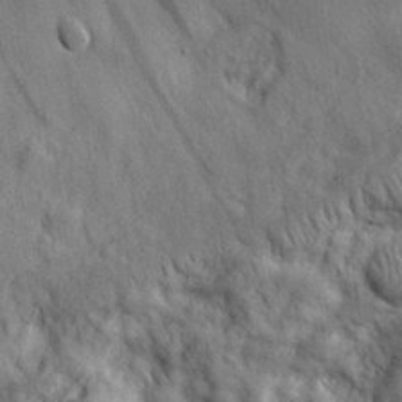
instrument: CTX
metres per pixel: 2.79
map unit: eHh
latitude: 28.4790
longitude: -74.9703
